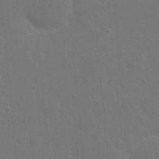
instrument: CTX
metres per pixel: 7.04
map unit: eHh
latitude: 19.8961
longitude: -64.1011
